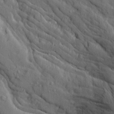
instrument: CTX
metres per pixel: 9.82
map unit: Ave
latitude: 14.5924
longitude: -130.4034
